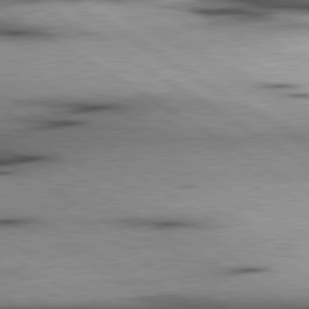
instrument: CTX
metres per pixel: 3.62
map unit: lApd
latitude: 80.3089
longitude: 159.0675
